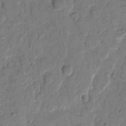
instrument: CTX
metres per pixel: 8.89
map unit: eHh
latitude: 10.8758
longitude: -65.3671
